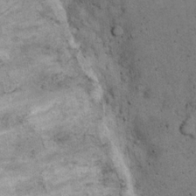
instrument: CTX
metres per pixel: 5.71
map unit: eHh
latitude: 21.4805
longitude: -60.4223
